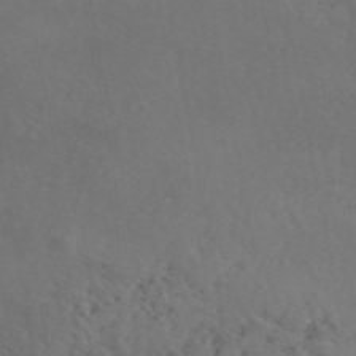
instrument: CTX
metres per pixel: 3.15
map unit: eAb
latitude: 46.1389
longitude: 117.1053
